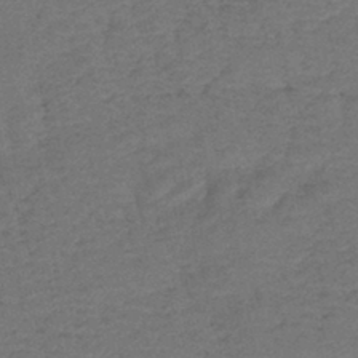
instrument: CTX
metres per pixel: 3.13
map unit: lHb
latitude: -42.8974
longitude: 79.7099
